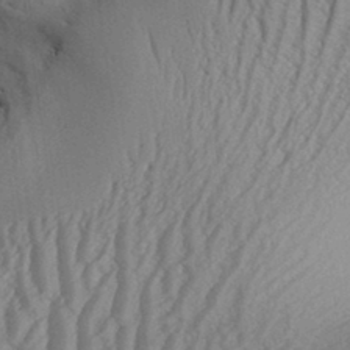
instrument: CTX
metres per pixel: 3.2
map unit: Aa
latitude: 32.1578
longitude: -138.3656
